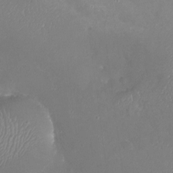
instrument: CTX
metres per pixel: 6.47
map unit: Nhu
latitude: -21.0108
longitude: -58.5735
